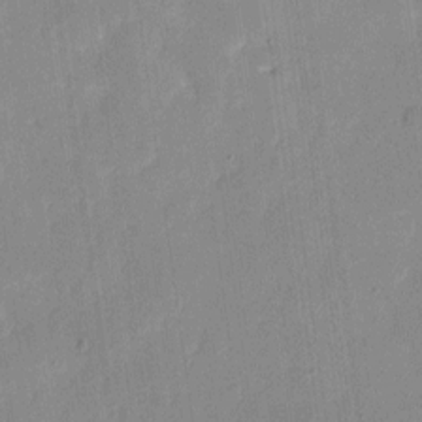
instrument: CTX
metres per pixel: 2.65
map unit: eHh
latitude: 7.0836
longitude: -66.8380
